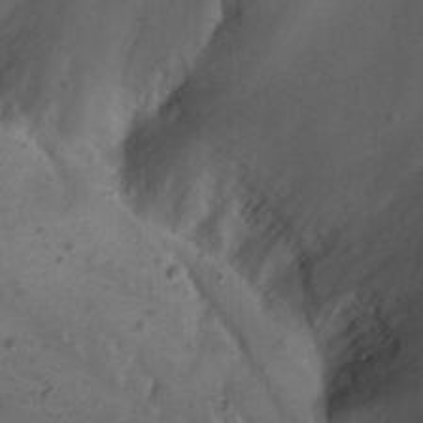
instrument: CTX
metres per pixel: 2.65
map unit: Nhu
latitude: 22.5357
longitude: -70.6868
